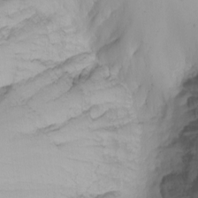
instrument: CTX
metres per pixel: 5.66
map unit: Nhu
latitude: -8.6329
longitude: -80.9514
